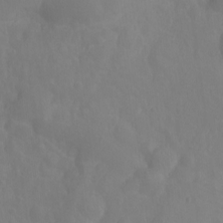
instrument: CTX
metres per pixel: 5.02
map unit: Nhu
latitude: -8.3117
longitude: -40.9324
